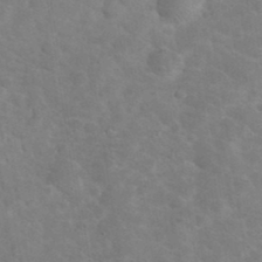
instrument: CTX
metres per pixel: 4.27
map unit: eHh
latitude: 37.3293
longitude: -66.2711
